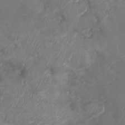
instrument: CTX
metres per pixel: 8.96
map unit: Ht
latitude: -2.8407
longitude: -20.7247
